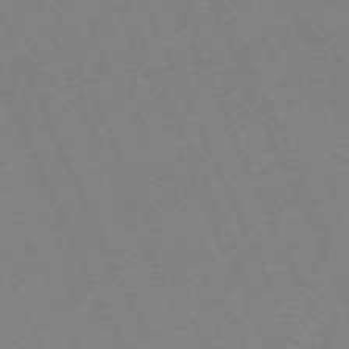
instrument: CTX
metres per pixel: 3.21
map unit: Hpe
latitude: -70.9353
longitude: 12.4440
